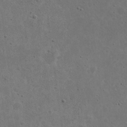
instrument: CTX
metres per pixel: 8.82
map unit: eHh
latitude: 22.0633
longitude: -68.4223
